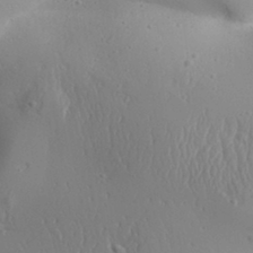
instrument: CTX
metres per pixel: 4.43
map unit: Aa
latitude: 31.8584
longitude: -143.4427
